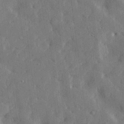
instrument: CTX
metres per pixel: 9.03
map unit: lHvf
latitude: 23.8772
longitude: 143.1998
